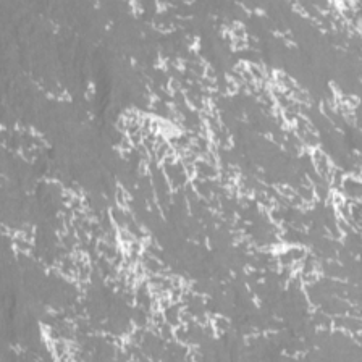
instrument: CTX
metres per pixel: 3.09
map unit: Htu
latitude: -12.9542
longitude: -46.7813
